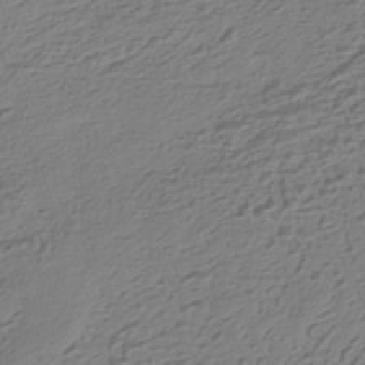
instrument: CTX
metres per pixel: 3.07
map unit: HNhu
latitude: -42.8408
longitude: 100.9352
